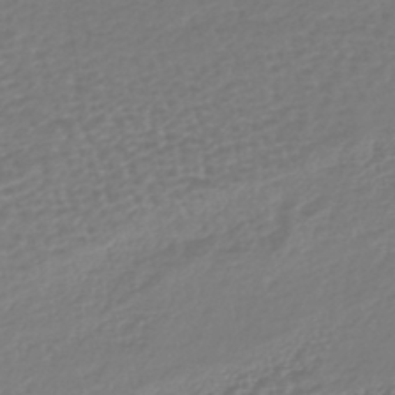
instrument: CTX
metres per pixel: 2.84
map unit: lHb
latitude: -43.2375
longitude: 77.8989
